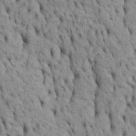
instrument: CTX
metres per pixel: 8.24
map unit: Htu
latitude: -5.4265
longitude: 152.7274
